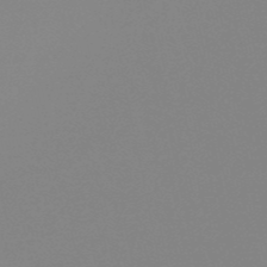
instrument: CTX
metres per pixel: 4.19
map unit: eHb
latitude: -50.2173
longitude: 73.5210
